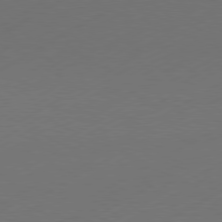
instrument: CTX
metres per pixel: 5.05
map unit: Hpe
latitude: -81.1998
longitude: 14.6519
